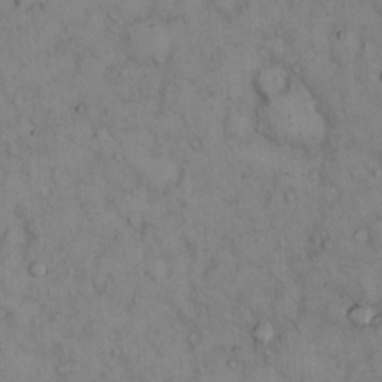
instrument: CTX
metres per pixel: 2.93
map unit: Hto
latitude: 13.0648
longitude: -59.3860
